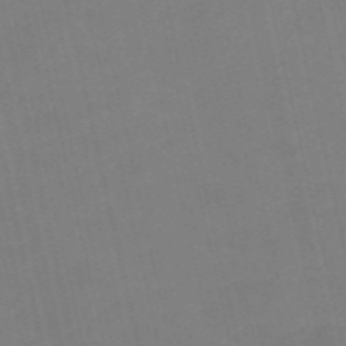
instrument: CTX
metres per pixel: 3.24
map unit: Nve
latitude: -58.0472
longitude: 50.7274
